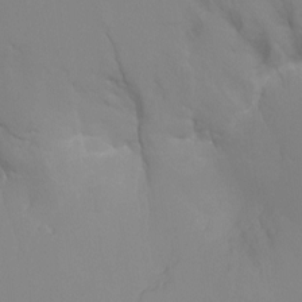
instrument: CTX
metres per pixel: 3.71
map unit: Ht
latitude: -9.9367
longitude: -32.4412
